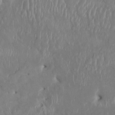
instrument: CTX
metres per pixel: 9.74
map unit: HNhu
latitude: 2.2522
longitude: -6.2145
